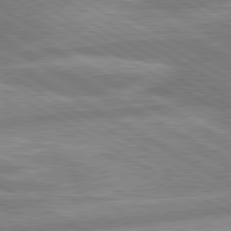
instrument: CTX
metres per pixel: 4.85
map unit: lApd
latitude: 80.2900
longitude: -166.4223
